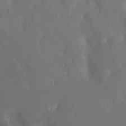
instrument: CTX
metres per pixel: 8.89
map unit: Nhu
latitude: -12.8597
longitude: -72.4034
